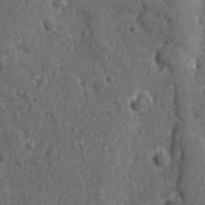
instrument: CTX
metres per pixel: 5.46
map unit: Ave
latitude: -9.2376
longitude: -119.3104
